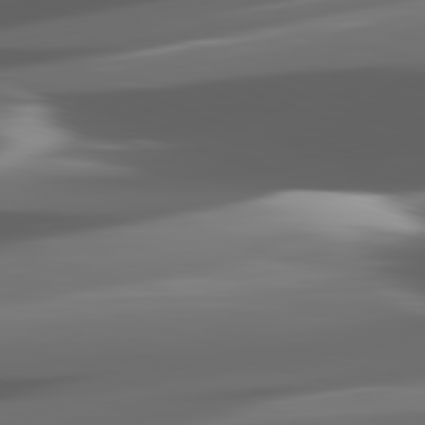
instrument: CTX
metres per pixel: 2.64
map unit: lApd
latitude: 82.3278
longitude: -149.1214
